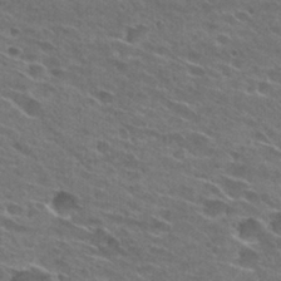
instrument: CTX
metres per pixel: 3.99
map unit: Hto
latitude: 26.3089
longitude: -43.9528
